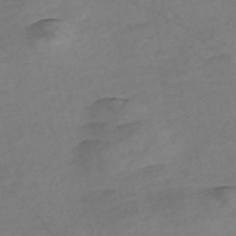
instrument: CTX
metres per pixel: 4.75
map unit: Nve
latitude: -57.1620
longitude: 53.7099
